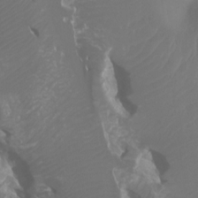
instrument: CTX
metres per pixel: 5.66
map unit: Ht
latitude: -7.1809
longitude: -27.7072
